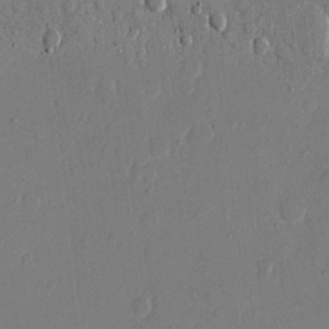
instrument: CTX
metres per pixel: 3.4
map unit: eHh
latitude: 11.6127
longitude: -69.3671
